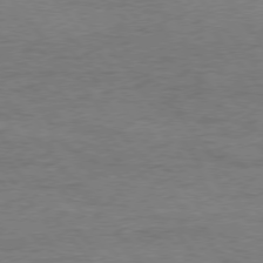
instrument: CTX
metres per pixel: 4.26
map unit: Hpe
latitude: 75.4238
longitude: -151.1781
